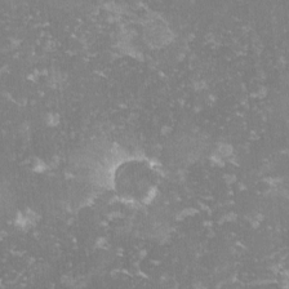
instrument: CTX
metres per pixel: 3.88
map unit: lHvf
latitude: -14.6897
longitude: -98.8757
